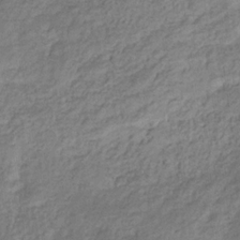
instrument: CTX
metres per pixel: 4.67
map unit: eHb
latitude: -29.7289
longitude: 68.4440
